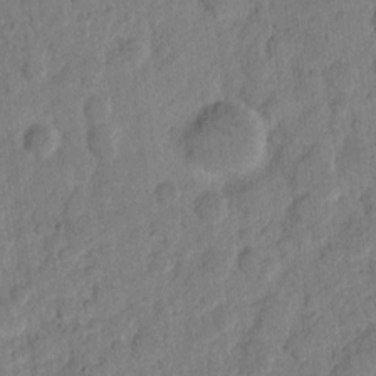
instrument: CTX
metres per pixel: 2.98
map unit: eHh
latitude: 8.1578
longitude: -64.4223
